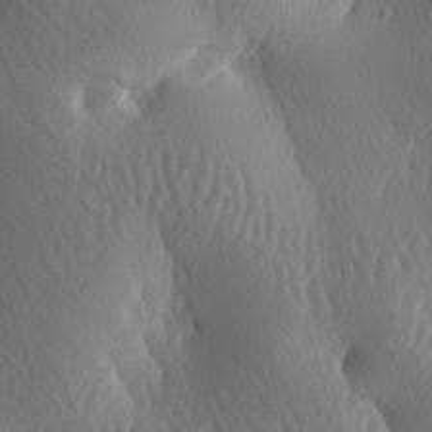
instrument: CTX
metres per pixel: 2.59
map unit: lAa
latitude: -8.1417
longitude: -128.7246
